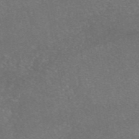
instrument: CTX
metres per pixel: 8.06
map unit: eAb
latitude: 47.0459
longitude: 115.4265
